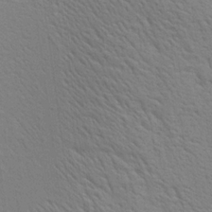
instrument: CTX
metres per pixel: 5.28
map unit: Aa
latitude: 20.4790
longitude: -140.5167
